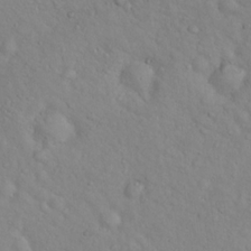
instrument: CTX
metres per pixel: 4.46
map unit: Hto
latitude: 17.2915
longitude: -53.4238
